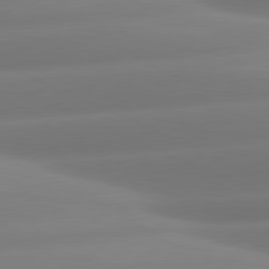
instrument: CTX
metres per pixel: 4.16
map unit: lApd
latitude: 80.8947
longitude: -160.8947
